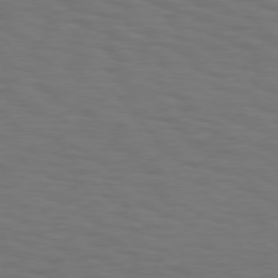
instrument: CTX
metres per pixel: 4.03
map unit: Hpe
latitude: 75.5560
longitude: -132.3089
